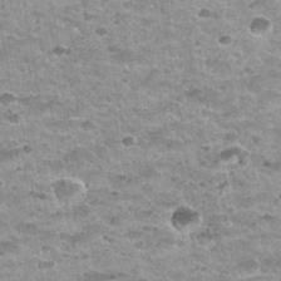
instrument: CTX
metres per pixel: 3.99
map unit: Nhu
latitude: 32.4790
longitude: -52.8758
